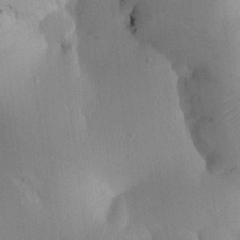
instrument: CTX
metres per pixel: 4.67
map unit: Htu
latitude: -0.1228
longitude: 172.5385
